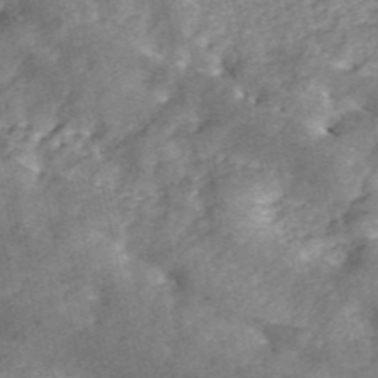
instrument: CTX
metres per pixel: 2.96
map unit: ANa
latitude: 45.7072
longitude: 24.9919
